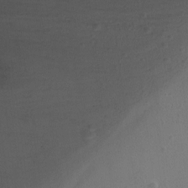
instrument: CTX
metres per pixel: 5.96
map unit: Ht
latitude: -11.2376
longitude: -34.0822
